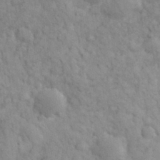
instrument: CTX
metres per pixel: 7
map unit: eHh
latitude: 31.7261
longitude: -67.4426
